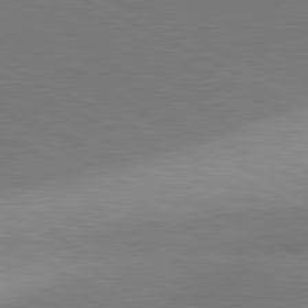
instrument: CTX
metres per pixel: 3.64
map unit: lApd
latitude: 81.1025
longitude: 157.4832
